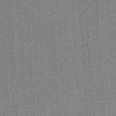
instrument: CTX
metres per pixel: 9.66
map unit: HNb
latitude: -38.3306
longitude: 53.6910
